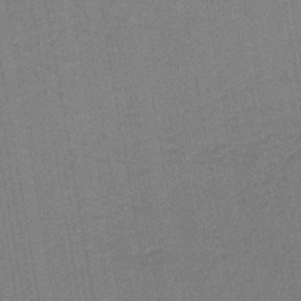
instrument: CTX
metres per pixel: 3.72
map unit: lHb
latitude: -42.6896
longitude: 62.7085
